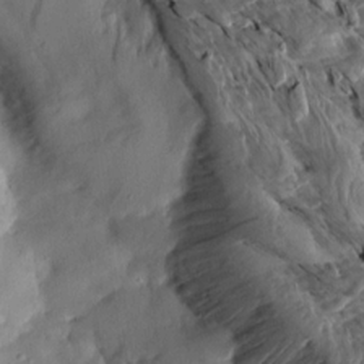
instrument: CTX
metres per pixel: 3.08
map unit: Aa
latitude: 13.6316
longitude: -143.4616
